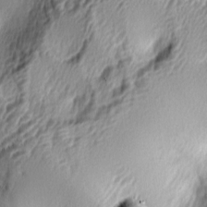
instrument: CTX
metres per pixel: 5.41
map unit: lAa
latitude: -5.2942
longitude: -123.0647
